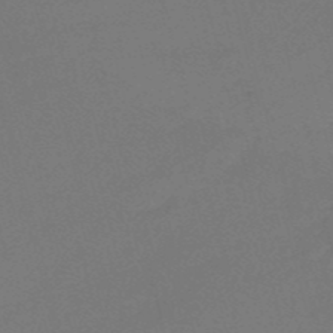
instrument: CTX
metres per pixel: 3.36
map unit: HNb
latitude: -50.6707
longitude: -41.8394
